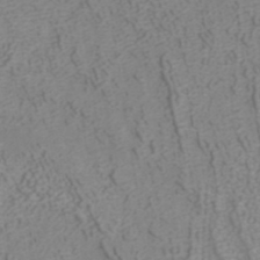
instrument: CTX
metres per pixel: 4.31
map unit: ANa
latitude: 40.5167
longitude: 21.8044
